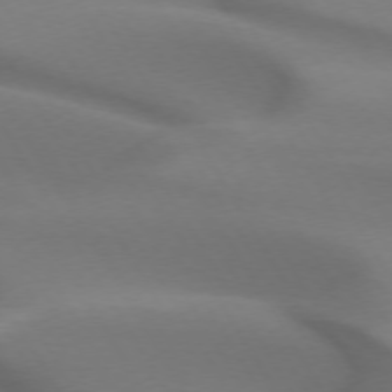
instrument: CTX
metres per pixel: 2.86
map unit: lApd
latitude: 72.9514
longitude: -52.5924
